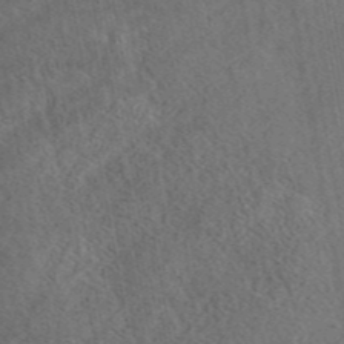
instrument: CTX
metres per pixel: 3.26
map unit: eAb
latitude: 43.7639
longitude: 108.9920
